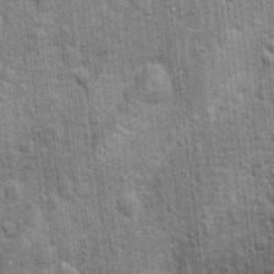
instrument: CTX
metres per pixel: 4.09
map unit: Nhu
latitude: 5.9528
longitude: -23.5560
